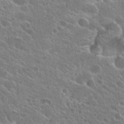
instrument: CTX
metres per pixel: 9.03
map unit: Hto
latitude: 24.6868
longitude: -39.1592
